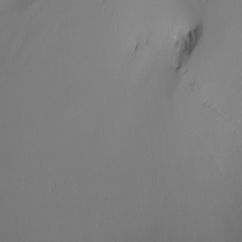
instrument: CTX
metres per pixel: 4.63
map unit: Nhu
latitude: -4.8975
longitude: -92.6490
